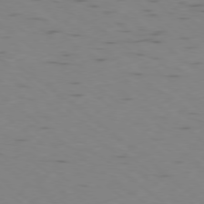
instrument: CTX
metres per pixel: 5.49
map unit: Ap
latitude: -78.5573
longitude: -73.7639
